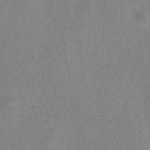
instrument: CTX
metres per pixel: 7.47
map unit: HNb
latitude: -33.6344
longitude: 55.0298
